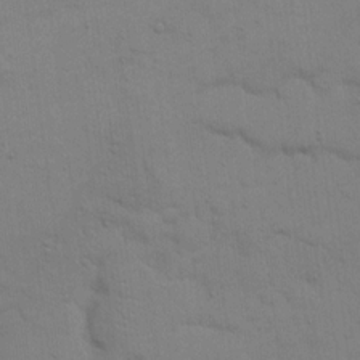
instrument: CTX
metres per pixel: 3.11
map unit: eHh
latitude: 17.1214
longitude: -66.7246
